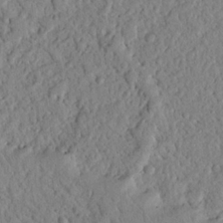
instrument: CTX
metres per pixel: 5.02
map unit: Nhu
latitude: 20.8191
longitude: -78.0633
